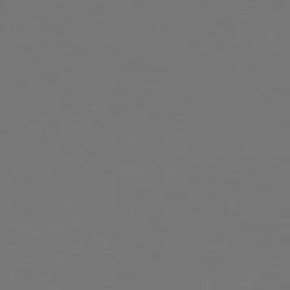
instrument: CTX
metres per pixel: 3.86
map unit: Hpe
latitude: 77.6505
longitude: -175.5749
